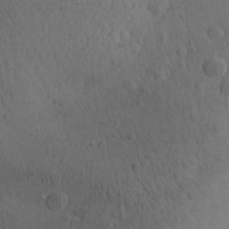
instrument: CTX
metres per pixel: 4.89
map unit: Aa
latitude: 30.1011
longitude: -145.0458
